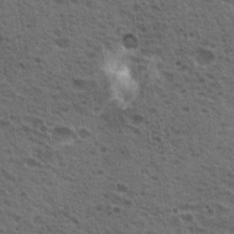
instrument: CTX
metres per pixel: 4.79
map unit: Nhu
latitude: 19.4615
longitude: -31.8773
